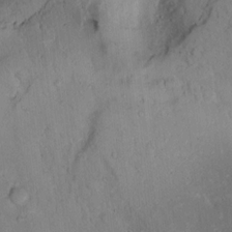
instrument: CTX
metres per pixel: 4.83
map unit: lAvf
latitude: 9.5749
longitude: 168.0472
